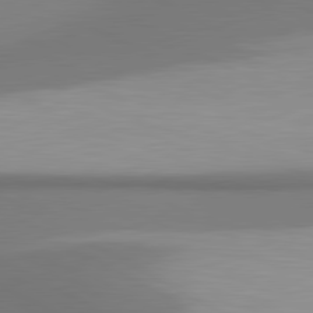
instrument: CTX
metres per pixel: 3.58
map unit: lApd
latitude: 81.0080
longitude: 174.4440
